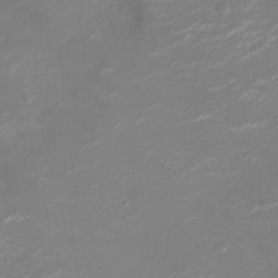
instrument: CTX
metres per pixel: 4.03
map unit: Ht
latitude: -10.3495
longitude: -19.6127
